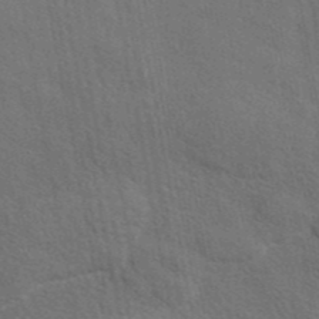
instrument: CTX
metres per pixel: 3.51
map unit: eAb
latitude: 43.2726
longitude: 113.5399
